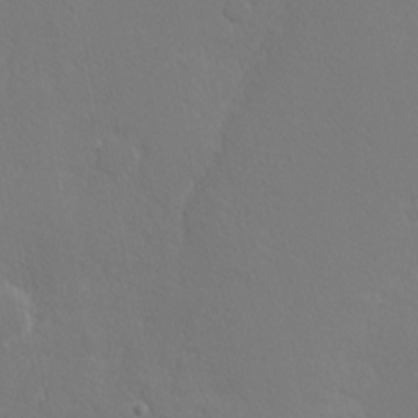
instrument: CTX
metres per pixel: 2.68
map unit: Nhu
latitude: 1.7638
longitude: -77.0269
